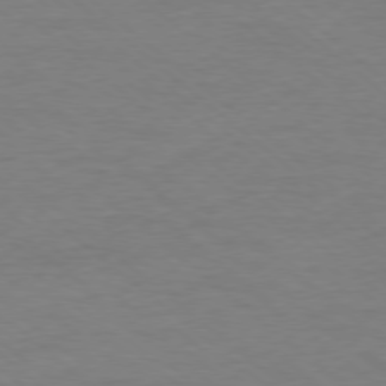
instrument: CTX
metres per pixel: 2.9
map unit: Ap
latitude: -78.3117
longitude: -89.7261
